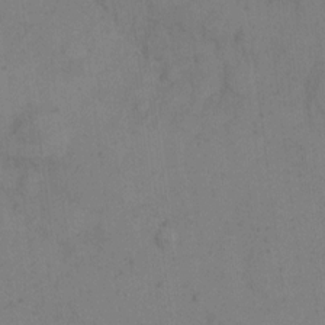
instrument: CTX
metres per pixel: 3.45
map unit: eHh
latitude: 10.1578
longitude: -63.2726
